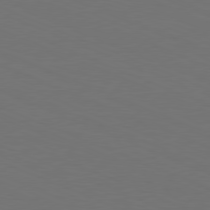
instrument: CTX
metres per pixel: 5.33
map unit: Hpe
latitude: -81.7100
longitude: 21.1431
